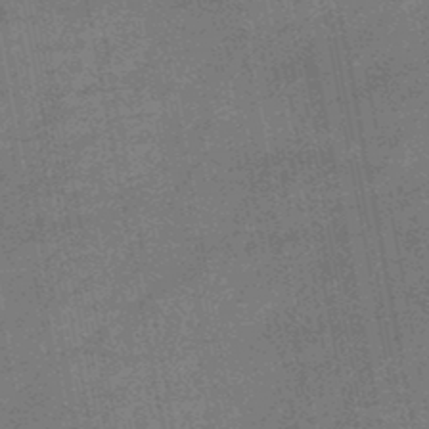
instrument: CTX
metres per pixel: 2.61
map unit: HNb
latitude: -46.8408
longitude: -36.2901
